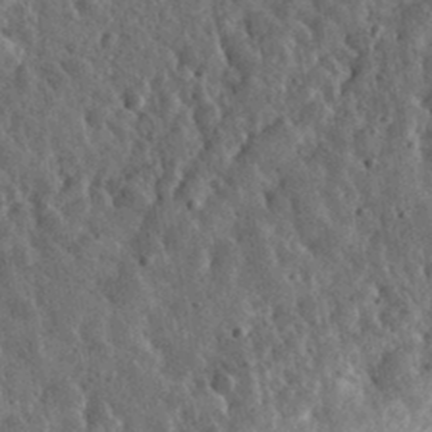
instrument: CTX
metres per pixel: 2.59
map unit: eHh
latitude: 33.8961
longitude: -79.4994
